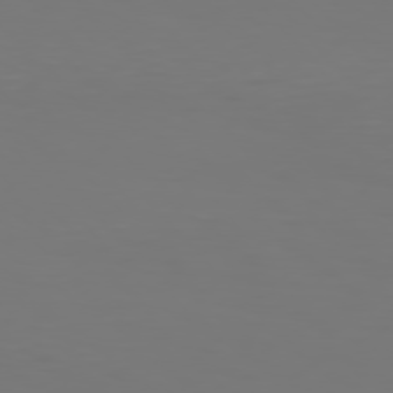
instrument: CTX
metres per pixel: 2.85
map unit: Hpe
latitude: 76.1200
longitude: -133.3104
